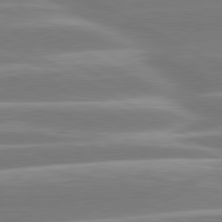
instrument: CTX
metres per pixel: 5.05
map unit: lApd
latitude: 80.7813
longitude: -128.6868
